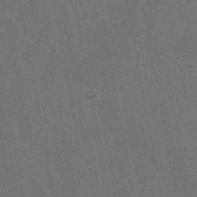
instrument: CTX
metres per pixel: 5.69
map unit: eAb
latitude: 47.6127
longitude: 116.8974
